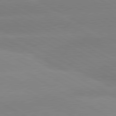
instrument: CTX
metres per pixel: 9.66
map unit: lApd
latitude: 80.6490
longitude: -153.1970
